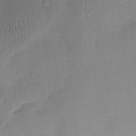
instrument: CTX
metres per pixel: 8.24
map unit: Nhu
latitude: 2.1578
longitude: -75.4238
